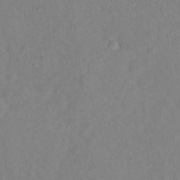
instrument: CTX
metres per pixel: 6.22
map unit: Nhu
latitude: 13.3860
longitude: -36.2523
